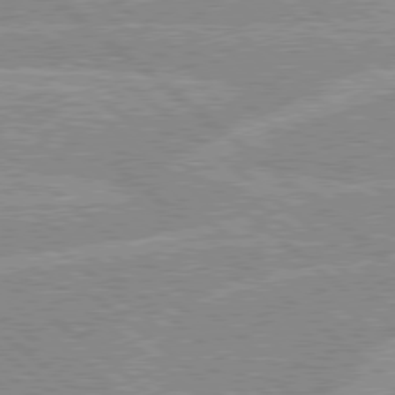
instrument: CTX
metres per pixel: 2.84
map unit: Hpe
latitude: 78.5357
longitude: -156.0255
